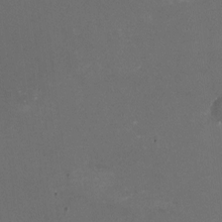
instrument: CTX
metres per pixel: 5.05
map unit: HNhu
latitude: -1.7100
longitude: -4.1200
